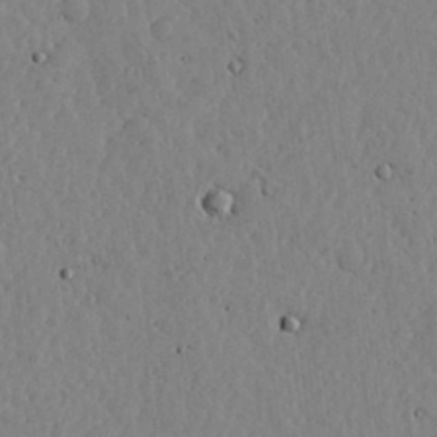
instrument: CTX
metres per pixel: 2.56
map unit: lHvf
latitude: 17.4993
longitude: -113.8583
